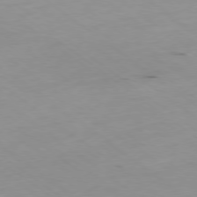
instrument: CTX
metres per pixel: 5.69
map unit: Ap
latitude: -78.8786
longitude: -72.8569
